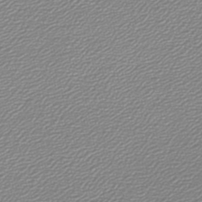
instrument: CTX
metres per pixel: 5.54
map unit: lHb
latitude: -46.7652
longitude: 60.3306
